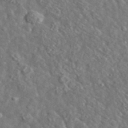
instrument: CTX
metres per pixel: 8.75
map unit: lHvf
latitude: 37.3671
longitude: -89.2537
